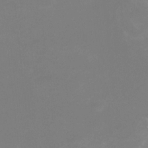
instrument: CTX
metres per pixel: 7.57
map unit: Htu
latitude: -12.9542
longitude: -47.3482
